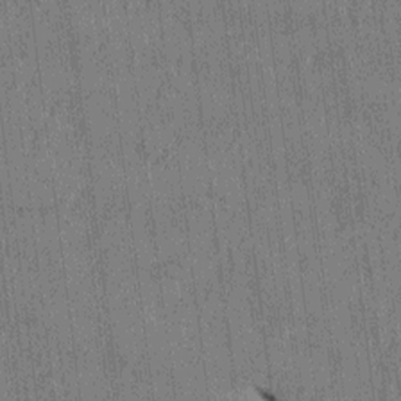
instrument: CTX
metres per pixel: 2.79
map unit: HNhu
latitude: 0.7624
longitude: -5.8583
